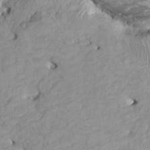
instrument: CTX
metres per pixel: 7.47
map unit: HNhu
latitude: 4.3089
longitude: -3.2726
